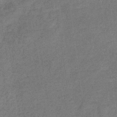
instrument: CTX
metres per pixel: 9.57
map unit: eHb
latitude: -32.8219
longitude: 72.8219
